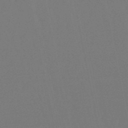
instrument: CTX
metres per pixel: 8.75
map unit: lHb
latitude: -50.1606
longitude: 71.5399
